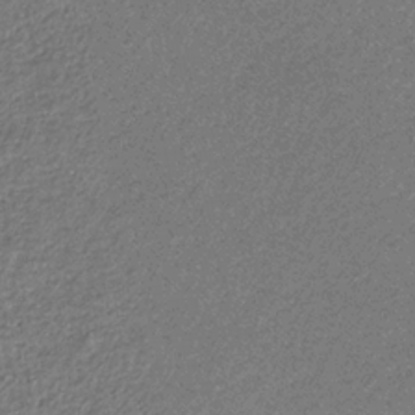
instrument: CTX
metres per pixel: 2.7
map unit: eHb
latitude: -32.1984
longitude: 68.8597
